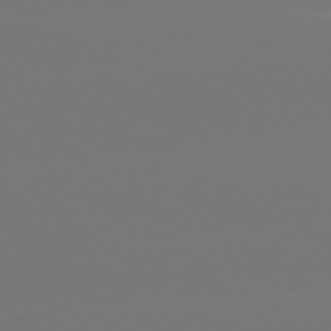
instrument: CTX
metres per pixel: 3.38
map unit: lApd
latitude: 81.4615
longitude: -150.8758
